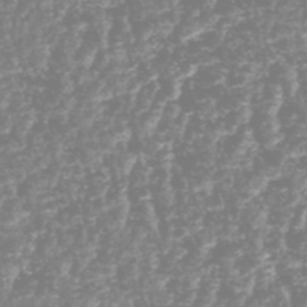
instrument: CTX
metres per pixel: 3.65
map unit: HNhu
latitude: -48.6141
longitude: 29.0487
